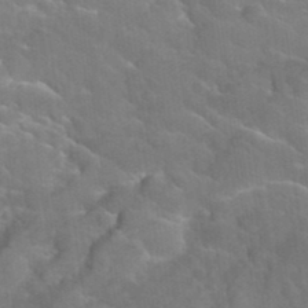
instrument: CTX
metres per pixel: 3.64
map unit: Hto
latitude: 35.6316
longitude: -46.1578
